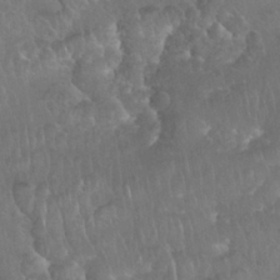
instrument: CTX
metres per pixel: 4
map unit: Nhu
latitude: 28.1578
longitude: -65.8394
